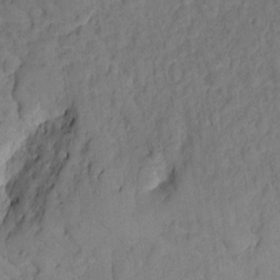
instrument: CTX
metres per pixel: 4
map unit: eHh
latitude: 11.3293
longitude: -68.2334
